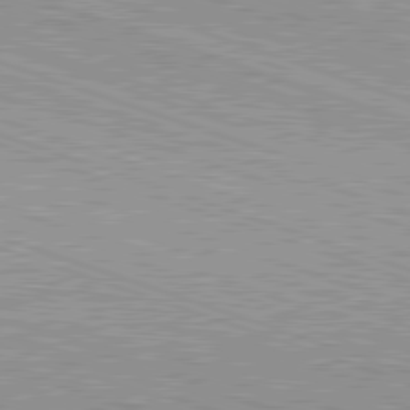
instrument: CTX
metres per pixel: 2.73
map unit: Hpe
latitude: -82.7085
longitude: 8.6140
